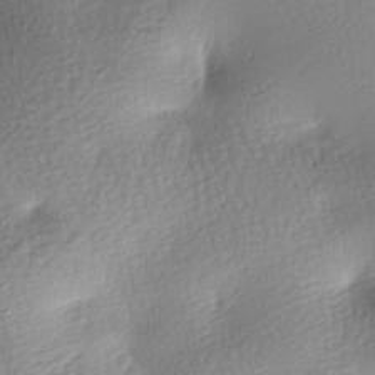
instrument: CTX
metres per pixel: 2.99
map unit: lAa
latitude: -8.0661
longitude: -127.2726
